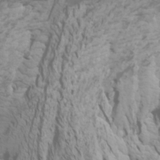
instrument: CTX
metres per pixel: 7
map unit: Htu
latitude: -5.3509
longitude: -74.1011
